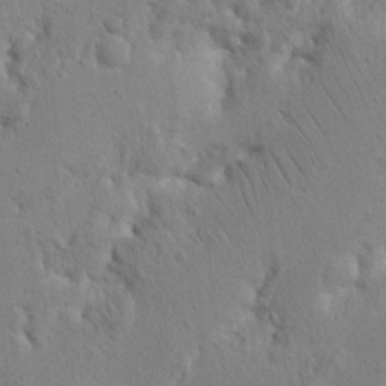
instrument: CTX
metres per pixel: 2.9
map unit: Nhu
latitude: 16.7624
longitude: -75.2915
